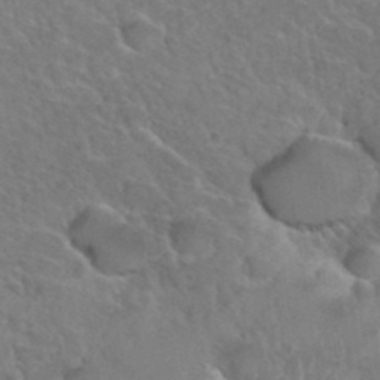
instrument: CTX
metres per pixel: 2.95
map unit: Hto
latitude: 36.3845
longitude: -47.5183
